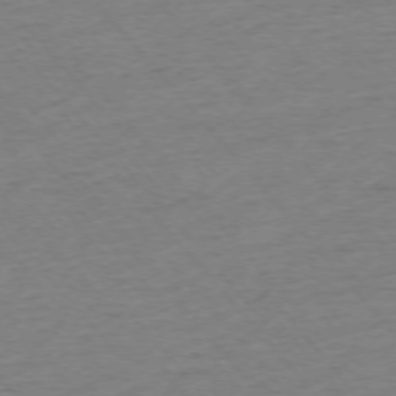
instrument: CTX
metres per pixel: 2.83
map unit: Ap
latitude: -75.6344
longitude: -82.1955
